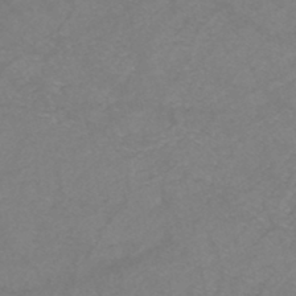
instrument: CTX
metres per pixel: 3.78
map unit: eHh
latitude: -44.9920
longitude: -30.3090
